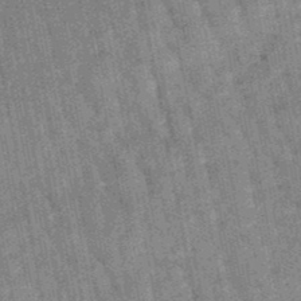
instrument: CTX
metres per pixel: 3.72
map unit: lHb
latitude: -47.5966
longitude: 77.8233
